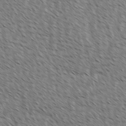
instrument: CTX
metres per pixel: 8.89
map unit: lAvf
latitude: -1.8423
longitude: -113.2726
